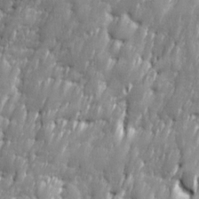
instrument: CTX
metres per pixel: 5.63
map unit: Ave
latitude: 16.0444
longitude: -135.6316
